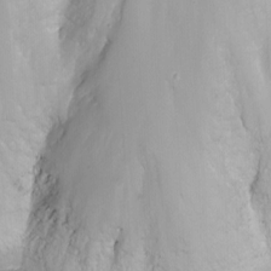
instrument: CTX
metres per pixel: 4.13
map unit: Nhu
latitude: -10.1417
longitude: -76.1955
